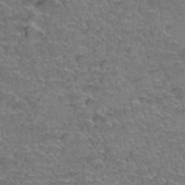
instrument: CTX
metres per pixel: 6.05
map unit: Hto
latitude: 35.1214
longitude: -45.1781
